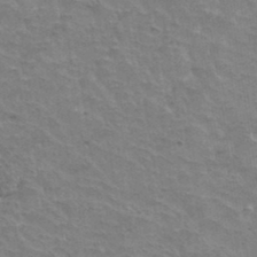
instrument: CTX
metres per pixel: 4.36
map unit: Hto
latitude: 36.4979
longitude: -43.9528
